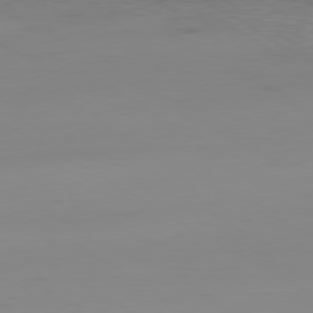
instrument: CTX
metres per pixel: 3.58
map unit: Hpe
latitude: -80.4062
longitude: 18.8408
